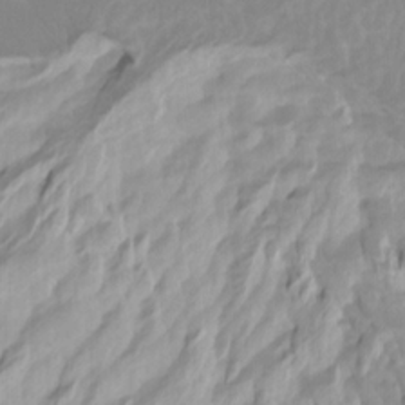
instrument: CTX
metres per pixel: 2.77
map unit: Htu
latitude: -3.7477
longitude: -72.1578
